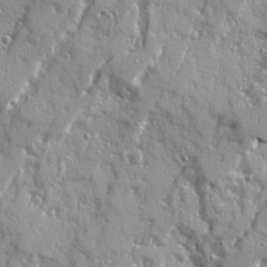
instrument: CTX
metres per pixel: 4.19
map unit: Ave
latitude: 21.7450
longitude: -131.1593
